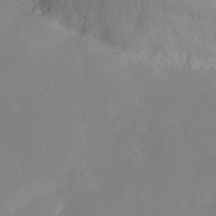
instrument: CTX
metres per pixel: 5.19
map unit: Nhu
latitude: -4.5762
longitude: -73.8206
